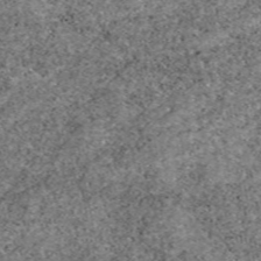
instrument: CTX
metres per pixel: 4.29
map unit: eAb
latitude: 49.3860
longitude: 108.0094
